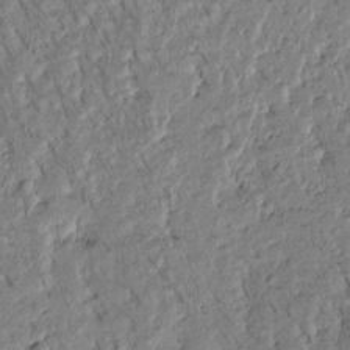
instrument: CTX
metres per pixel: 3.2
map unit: Htu
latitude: -3.5966
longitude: 171.5021
